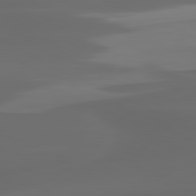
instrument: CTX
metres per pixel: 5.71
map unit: lApd
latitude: 80.4601
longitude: -116.7246
